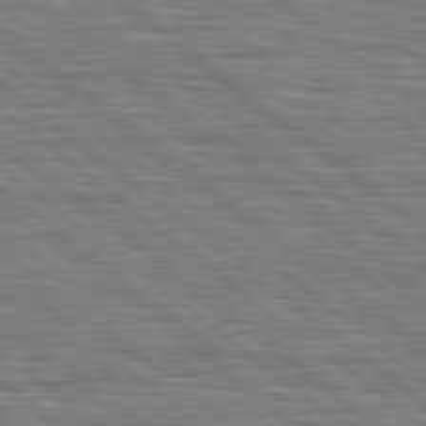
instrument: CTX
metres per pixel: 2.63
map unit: Hpe
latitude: 78.6302
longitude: -120.6113
